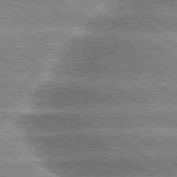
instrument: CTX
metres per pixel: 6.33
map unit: lApd
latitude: 80.0444
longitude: -134.8947
